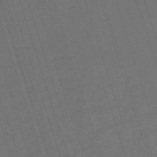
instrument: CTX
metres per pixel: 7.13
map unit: HNb
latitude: -55.9556
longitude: -44.8758
